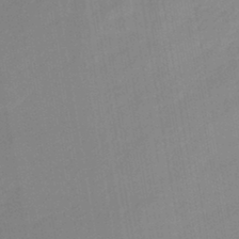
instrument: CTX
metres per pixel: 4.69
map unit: lHb
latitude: -44.5196
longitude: 72.9164
